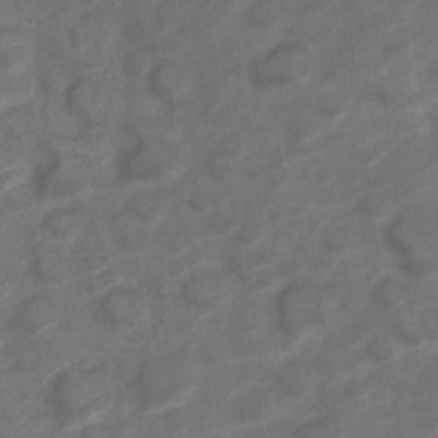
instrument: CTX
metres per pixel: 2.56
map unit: Nve
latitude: -19.5777
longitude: 107.7289
